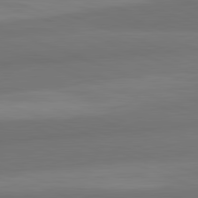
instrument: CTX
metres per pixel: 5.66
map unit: lApd
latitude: 82.1955
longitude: 176.2928
